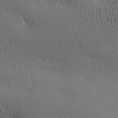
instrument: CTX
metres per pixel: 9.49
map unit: Ave
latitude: 11.3671
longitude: -107.7450
